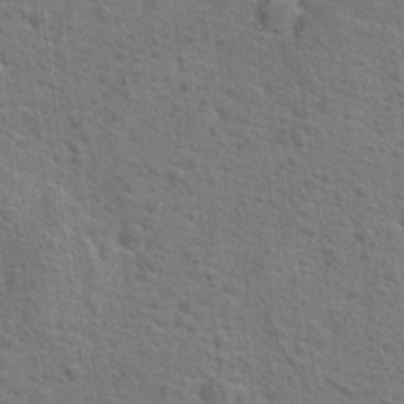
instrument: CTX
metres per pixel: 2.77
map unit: Hto
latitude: 18.2144
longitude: -43.3104
